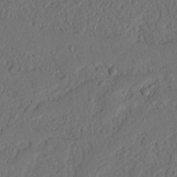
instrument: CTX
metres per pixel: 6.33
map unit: Nhu
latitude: 19.8016
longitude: -77.9339
